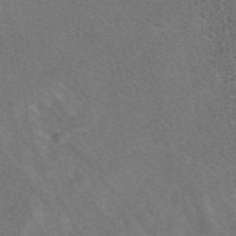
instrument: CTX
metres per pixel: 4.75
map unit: eAb
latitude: 48.1389
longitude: 119.4643
